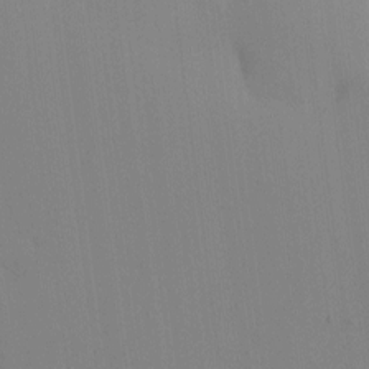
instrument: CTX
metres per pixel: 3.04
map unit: eHh
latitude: -0.5763
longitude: 17.5588
